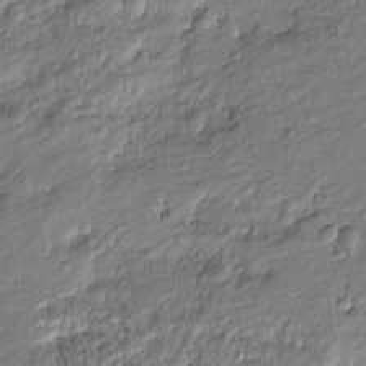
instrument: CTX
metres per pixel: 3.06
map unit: Htu
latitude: -7.5777
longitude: 177.0675
